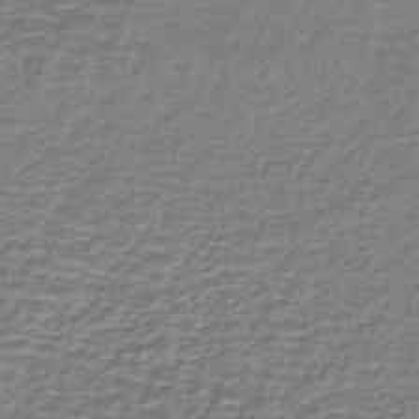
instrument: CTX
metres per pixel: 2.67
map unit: lHb
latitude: -40.5196
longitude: 59.0297
